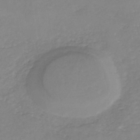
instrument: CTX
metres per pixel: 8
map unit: HNb
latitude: -31.9178
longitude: 59.6910
